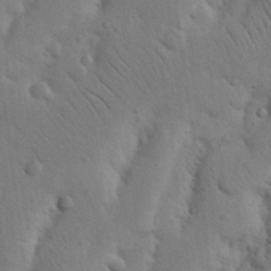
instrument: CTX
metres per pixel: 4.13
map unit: Nhu
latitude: 20.0633
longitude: -74.5168
